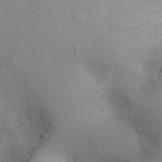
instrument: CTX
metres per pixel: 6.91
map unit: Ht
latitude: -2.8974
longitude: -15.7072
